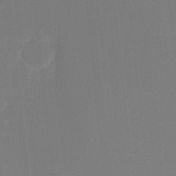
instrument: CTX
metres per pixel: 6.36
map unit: Hto
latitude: -8.8030
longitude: -46.4979
